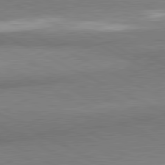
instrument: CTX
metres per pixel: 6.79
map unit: lApd
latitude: 80.9514
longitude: 165.1809
